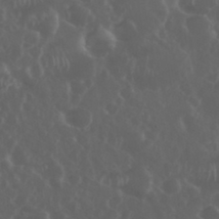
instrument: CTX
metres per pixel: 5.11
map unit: eHh
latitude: 34.1766
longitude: -59.3482
